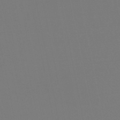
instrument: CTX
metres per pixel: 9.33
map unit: lHb
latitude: -47.9178
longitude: 64.6141
